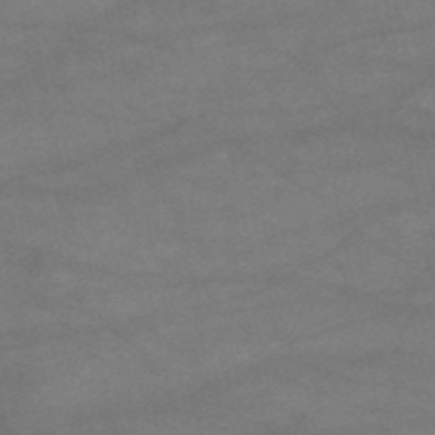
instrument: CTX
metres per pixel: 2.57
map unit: HNb
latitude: -53.7477
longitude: -41.3103
